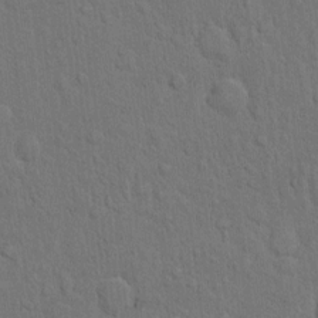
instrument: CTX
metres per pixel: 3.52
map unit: Hto
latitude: 10.3656
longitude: -61.1781
